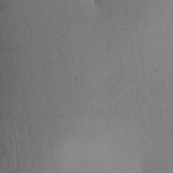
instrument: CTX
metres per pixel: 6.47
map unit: Aa
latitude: 27.8017
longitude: -146.5546
